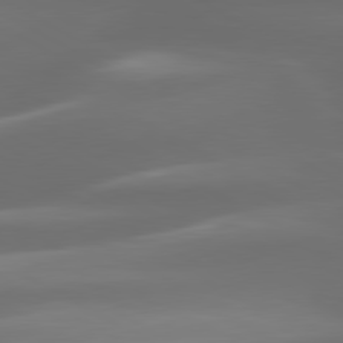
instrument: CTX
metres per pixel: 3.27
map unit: lApd
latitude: 80.3845
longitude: -139.5749
